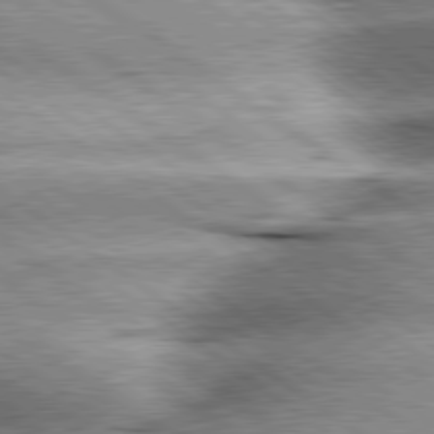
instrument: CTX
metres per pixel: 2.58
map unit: lApd
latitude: 80.0255
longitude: -140.5167
